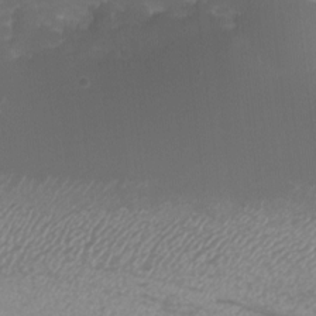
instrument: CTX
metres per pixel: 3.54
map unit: eHh
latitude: -6.7085
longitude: -78.2523
